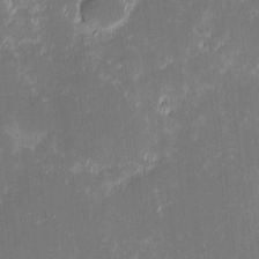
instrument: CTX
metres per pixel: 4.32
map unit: eHh
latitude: -2.3873
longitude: -85.5938
